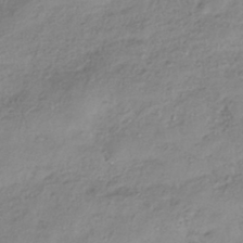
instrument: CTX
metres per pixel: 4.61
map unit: HNhu
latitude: -40.9730
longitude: 106.7841
